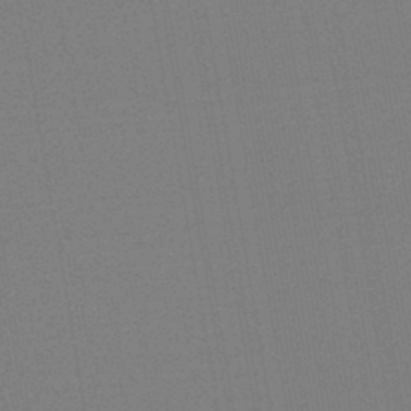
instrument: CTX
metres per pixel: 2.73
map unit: HNb
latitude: -44.4062
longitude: -41.5560
